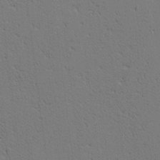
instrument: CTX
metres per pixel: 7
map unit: lAa
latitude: 12.5546
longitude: -107.8205
